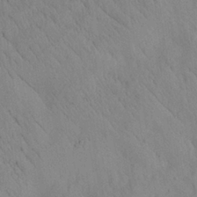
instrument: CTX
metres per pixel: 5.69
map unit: Aa
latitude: 25.9906
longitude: -142.8758
